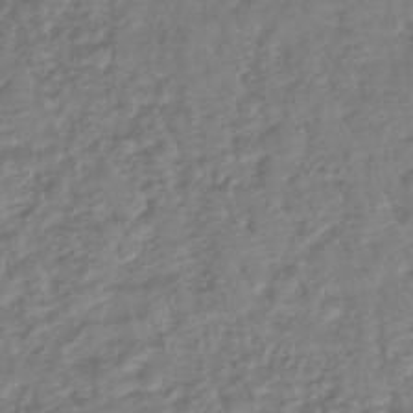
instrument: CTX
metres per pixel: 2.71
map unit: lHb
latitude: -38.0850
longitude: 69.8800
